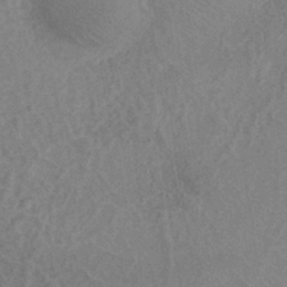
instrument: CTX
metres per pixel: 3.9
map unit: eHh
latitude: -39.8611
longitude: -27.0648
